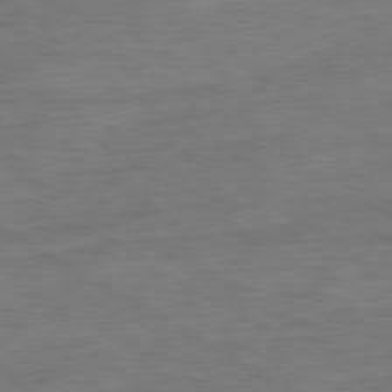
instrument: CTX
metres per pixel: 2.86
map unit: Ap
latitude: -81.1431
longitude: -78.9325
